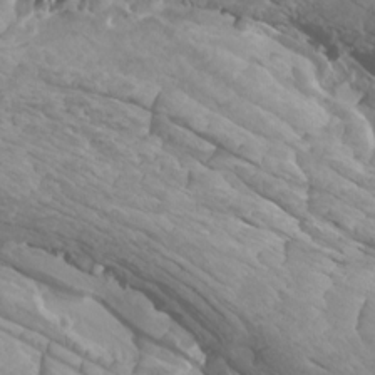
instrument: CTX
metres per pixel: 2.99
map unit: Htu
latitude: -6.1039
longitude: -75.4615
